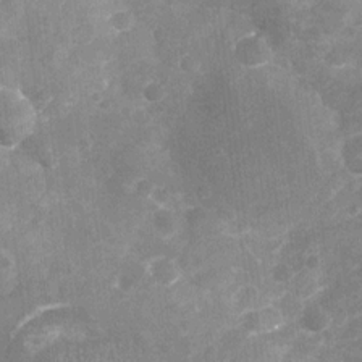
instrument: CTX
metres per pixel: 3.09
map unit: Nhu
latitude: -21.7477
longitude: -55.9717
